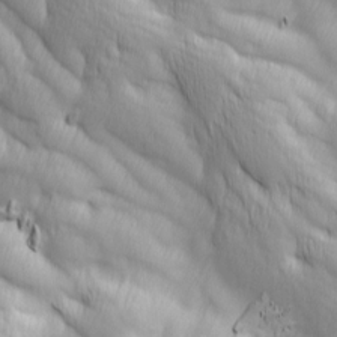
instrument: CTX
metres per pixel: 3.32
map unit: Ave
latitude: 13.1214
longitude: -105.5183
